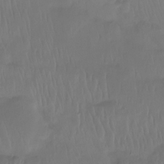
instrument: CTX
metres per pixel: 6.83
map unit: Htu
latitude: -15.5966
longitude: -46.5168
